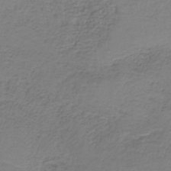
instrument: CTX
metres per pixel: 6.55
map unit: HNb
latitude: -35.7667
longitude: 53.6155
